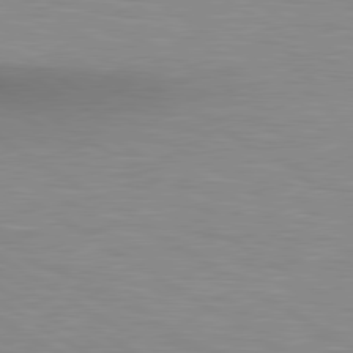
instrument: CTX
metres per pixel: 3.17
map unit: lApd
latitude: 80.4034
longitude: 131.2187
